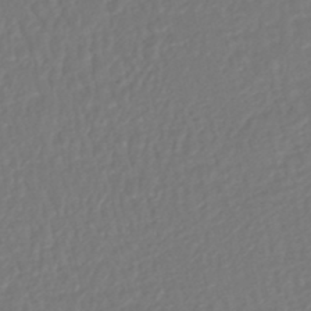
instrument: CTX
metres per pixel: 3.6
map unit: HNhu
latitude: -46.5007
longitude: 103.5966
